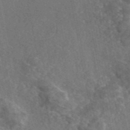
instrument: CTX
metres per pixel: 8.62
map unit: eAb
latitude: 46.5168
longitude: 111.9367
